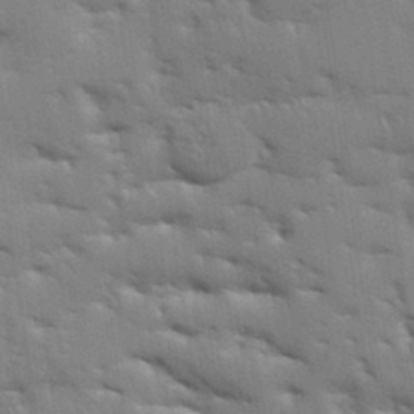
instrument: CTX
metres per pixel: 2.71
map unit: Aa
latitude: 33.8205
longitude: -143.2915
